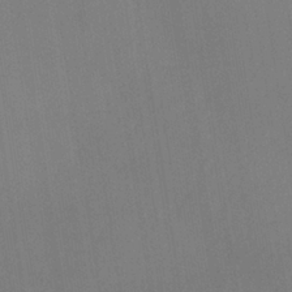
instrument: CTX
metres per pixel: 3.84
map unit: lHb
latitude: -35.2565
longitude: 66.7652
